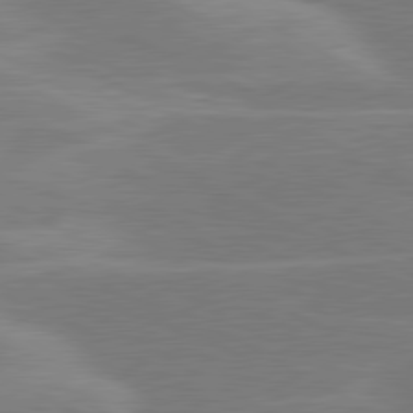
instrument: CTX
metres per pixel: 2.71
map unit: lApd
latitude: 80.5357
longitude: -123.9906
